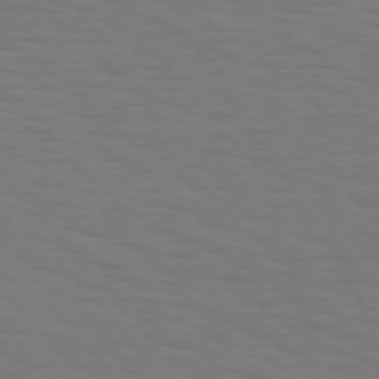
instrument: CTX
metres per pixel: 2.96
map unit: Hpe
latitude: 75.3860
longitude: -132.5546
